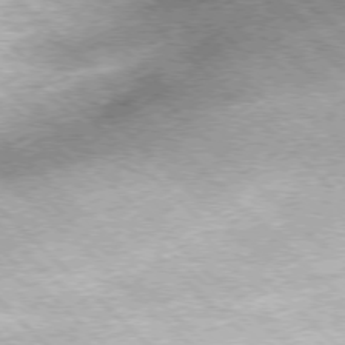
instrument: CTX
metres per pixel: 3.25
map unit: Hpe
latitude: -77.4643
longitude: 13.9367
